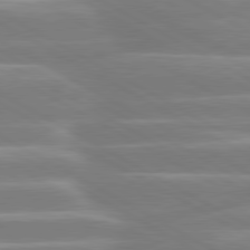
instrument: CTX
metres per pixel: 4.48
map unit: lApd
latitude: 80.3845
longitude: -134.2333
